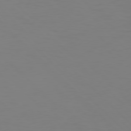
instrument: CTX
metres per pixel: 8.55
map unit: Hpe
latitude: 77.1025
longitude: -132.4601
